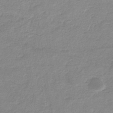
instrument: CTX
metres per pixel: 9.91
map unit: eHb
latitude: -35.7855
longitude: 77.2187
